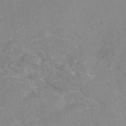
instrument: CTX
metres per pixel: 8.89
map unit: eAb
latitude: 48.5168
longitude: 103.4643
